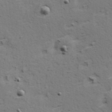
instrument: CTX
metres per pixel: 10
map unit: Hve
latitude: 23.7827
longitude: -97.7827
